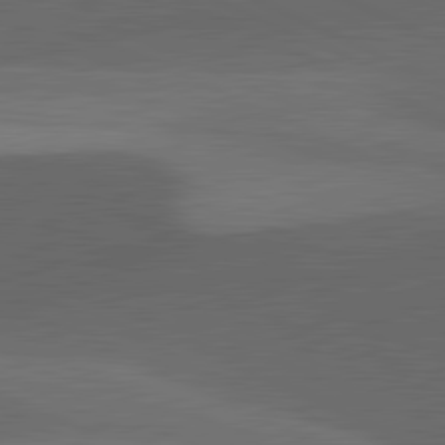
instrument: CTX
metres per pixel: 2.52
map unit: lApd
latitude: 81.7827
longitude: 126.8408
